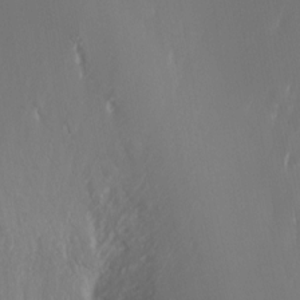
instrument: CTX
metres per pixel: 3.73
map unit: Nhu
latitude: -6.5384
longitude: -91.0081
